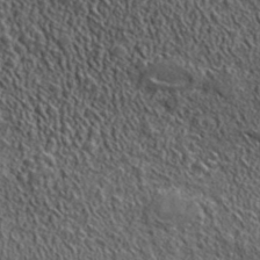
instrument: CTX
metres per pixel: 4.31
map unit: ANa
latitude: 42.5546
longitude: -87.3859
